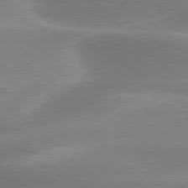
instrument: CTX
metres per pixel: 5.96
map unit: lApd
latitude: 79.4616
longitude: -115.8583
